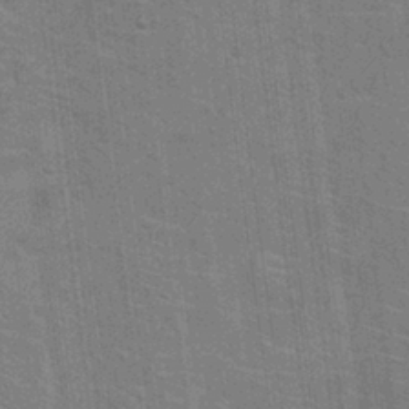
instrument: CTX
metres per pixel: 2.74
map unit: Hto
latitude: 14.7058
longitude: -39.4426
